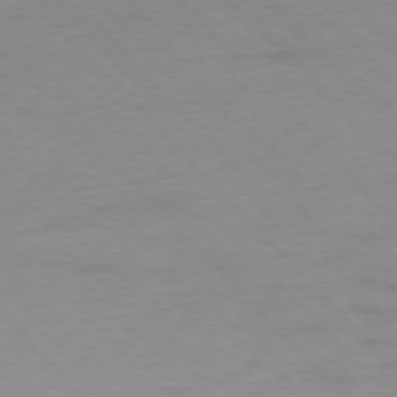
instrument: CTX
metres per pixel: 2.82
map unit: Ap
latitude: -76.7652
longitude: -80.7057
